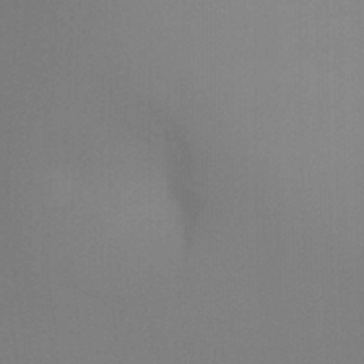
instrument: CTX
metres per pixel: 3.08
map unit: Ht
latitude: -6.0850
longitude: -26.8002
